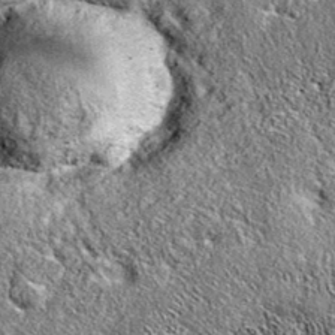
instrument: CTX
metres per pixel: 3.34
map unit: eAb
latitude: 36.5923
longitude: 110.1795
